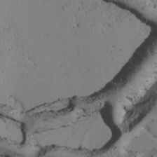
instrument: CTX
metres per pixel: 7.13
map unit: Htu
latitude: -3.5399
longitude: 169.2565
